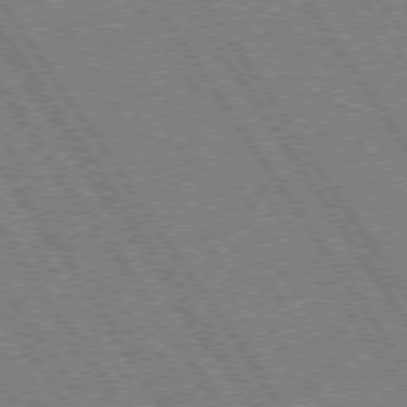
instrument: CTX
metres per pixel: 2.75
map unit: Hpe
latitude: 73.9906
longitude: -141.4426
